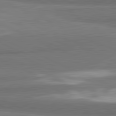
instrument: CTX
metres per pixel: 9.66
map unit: lApd
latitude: 81.9150
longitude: 175.3131
